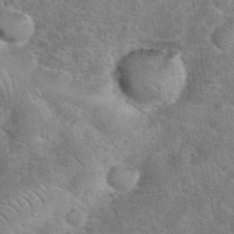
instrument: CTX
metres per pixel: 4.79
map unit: eHh
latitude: 37.1026
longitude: -65.3671
